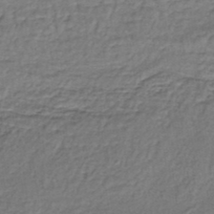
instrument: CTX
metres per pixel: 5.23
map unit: lHb
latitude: -37.2753
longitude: 59.4454
